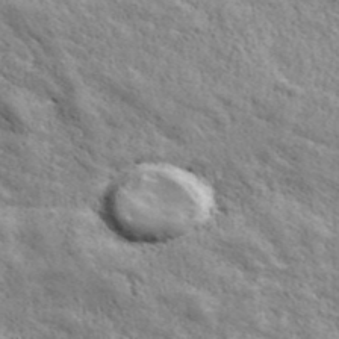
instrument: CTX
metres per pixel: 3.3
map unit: ANa
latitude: 43.2915
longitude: -87.3481
